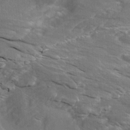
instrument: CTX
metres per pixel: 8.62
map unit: Aa
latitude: 10.3845
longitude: -142.3656
